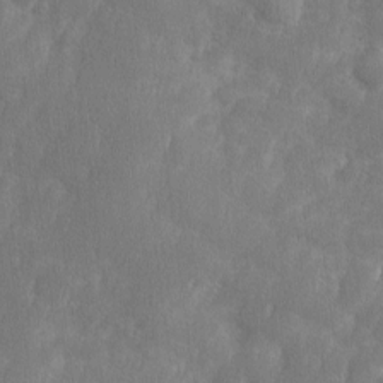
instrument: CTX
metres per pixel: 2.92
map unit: Ave
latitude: 10.3278
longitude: -105.8017
